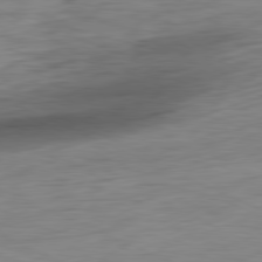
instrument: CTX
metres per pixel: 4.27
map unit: Ap
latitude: -81.0109
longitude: -81.5938
